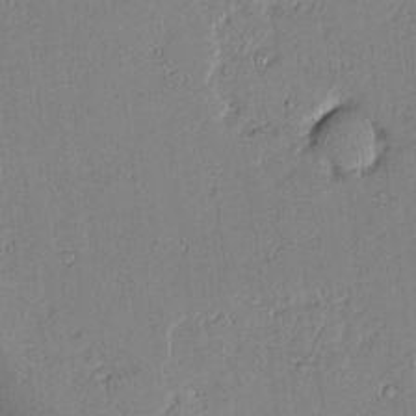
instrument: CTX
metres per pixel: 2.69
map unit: Aa
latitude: 10.6302
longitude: -129.1025
